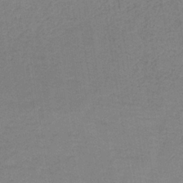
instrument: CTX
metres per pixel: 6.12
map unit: HNb
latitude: -34.7652
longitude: 54.8030
